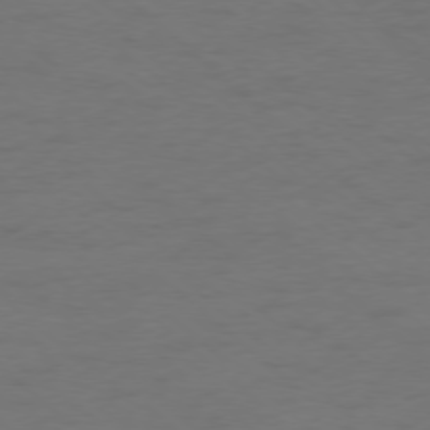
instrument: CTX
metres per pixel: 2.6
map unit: Hpe
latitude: -78.1983
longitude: -20.2523
